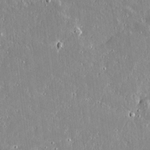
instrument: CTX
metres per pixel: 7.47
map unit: lAvf
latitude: 14.7058
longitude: -129.1214
